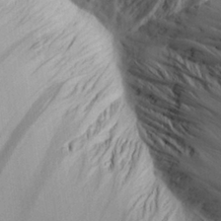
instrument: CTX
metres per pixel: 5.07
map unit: Aa
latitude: 26.0444
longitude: -142.7435
